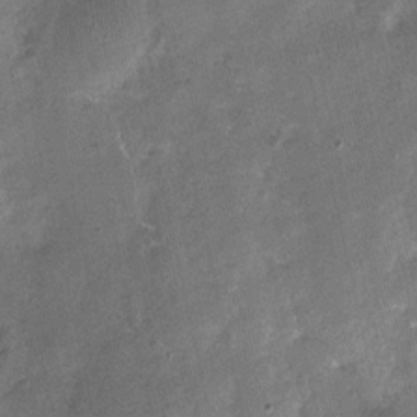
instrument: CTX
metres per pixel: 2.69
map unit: Nhu
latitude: 3.4615
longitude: -16.2900
